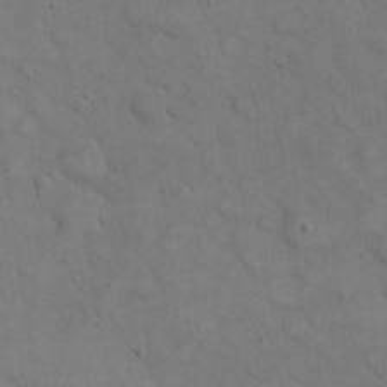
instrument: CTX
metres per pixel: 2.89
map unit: eHh
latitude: 21.3671
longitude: -59.7072
